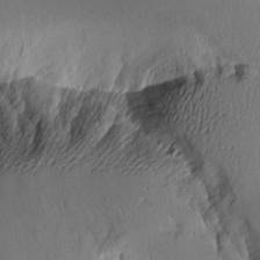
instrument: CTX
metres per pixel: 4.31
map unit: Aa
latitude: 10.3278
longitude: -127.0837
